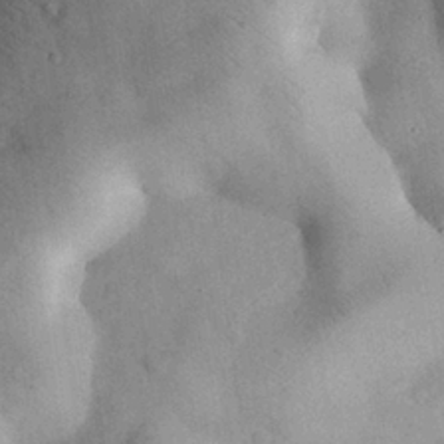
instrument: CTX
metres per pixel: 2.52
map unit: Nhu
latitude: 27.9528
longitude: -70.8002
